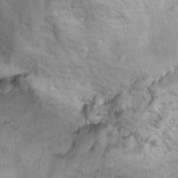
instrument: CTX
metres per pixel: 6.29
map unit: Hto
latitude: 7.8394
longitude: -30.4223
